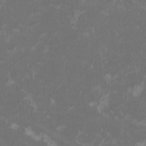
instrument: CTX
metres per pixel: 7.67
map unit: HNhu
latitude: 1.8961
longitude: -3.5182
